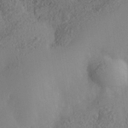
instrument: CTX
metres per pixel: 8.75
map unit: Nhe
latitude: -35.5777
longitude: -130.5546
